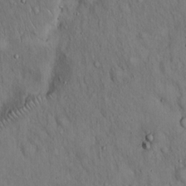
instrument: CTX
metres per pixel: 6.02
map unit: Hto
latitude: 15.5372
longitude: -59.5182
